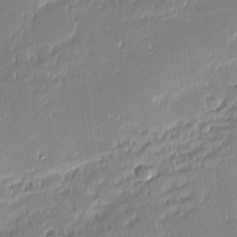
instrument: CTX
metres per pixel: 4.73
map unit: eHh
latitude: -2.6896
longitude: -82.7246
